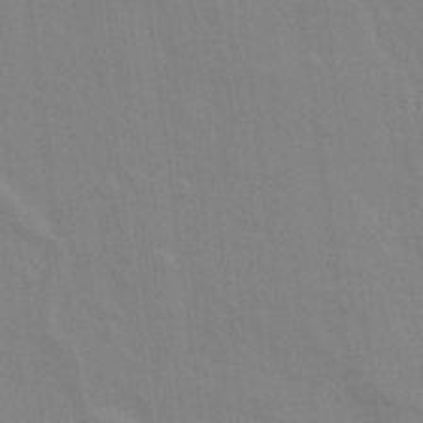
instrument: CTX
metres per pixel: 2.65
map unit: Ave
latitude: 21.4238
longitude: -134.3278
